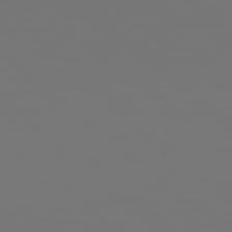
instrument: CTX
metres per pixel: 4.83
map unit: Hpe
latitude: 78.7435
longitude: 177.6533
